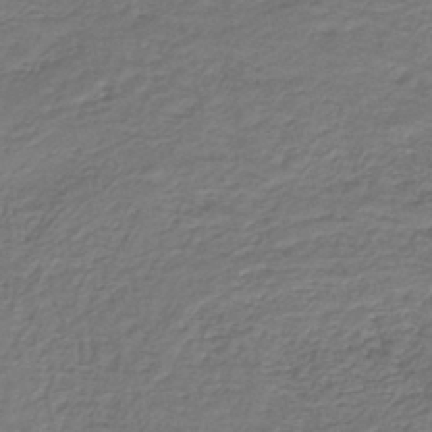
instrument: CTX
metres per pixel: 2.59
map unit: HNb
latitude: -42.6140
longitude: 50.7085
